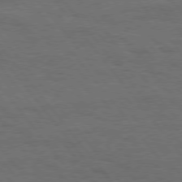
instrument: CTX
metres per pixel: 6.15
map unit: Hpe
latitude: 75.3104
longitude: -137.1026
